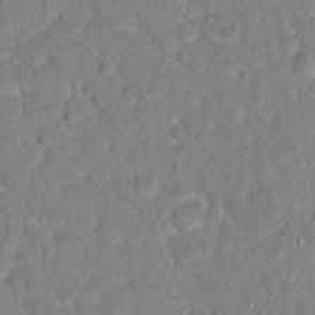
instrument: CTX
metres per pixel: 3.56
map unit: Hto
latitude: 16.8758
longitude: -35.3859
